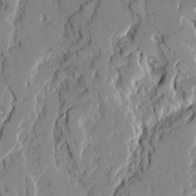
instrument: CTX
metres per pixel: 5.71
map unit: Ave
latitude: 21.5749
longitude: -129.1781
